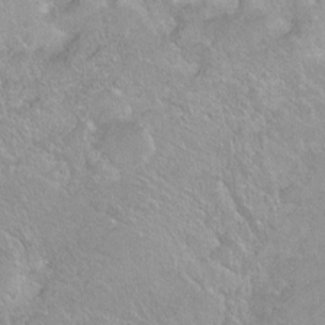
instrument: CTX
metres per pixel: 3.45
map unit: Hto
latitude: 2.1766
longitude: -32.4223
